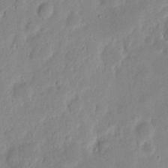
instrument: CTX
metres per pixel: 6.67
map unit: eHh
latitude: 7.8205
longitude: -71.8016
